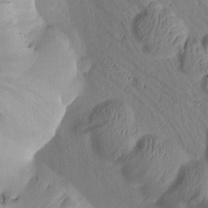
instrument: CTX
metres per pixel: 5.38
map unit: Htu
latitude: 1.9717
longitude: 176.5196
